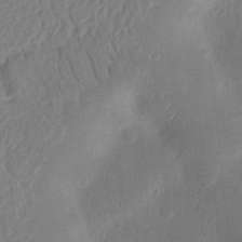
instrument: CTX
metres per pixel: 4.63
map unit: Ht
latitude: 14.4412
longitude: -74.9136
